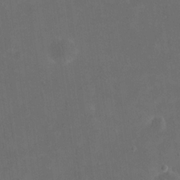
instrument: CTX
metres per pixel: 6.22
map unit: eHh
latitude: 19.7071
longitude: -65.9906
